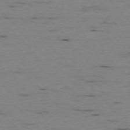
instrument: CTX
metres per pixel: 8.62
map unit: Ap
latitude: -76.8975
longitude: -90.2145
